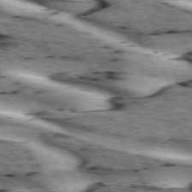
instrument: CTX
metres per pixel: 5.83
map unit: lApd
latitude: 73.0837
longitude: -54.0822
